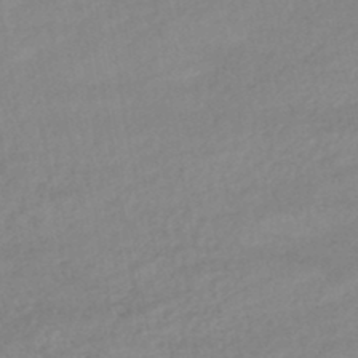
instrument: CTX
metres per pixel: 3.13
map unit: lHb
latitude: -44.5385
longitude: 67.1998
